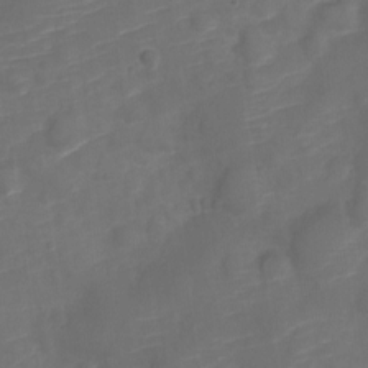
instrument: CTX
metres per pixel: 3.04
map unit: Nve
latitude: -20.2928
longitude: 107.5966
